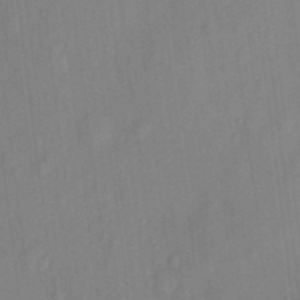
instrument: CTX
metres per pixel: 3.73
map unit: eHh
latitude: 4.3278
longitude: -73.8773
